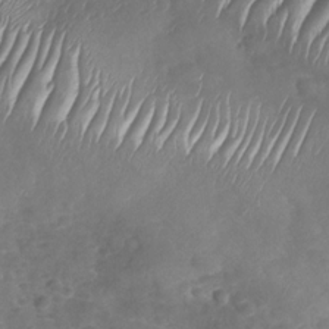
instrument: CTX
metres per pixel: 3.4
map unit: Nhu
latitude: -30.2550
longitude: -60.7246
